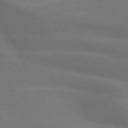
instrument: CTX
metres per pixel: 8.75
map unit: lApd
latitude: 73.0270
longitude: -49.1214
